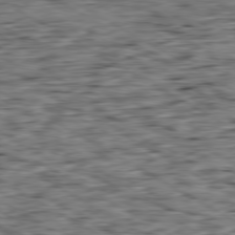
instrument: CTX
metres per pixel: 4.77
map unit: Ap
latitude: -80.1795
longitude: -85.9528
